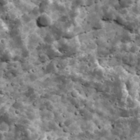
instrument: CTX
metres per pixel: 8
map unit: Ave
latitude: 17.5371
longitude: -134.4979
